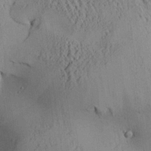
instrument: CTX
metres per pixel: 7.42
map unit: Aa
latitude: 25.5749
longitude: -133.9339
